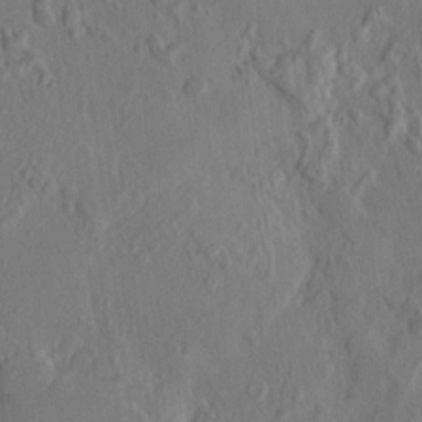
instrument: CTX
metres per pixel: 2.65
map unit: HNhu
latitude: 5.9906
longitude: 0.5763
